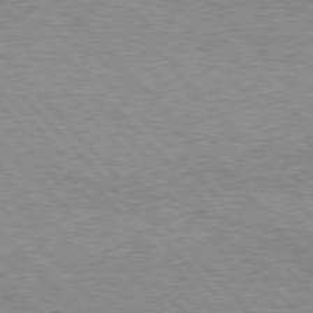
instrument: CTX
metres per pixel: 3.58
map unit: Hpe
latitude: 76.8191
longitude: -152.1578
